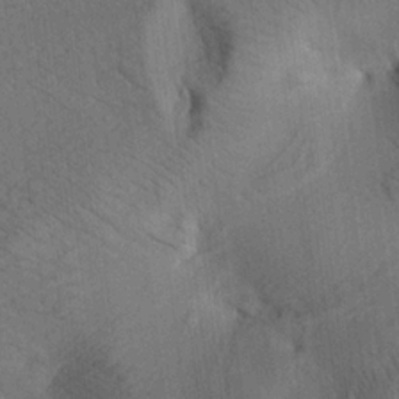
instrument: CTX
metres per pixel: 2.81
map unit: lAa
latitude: 19.0836
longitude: -139.3482
